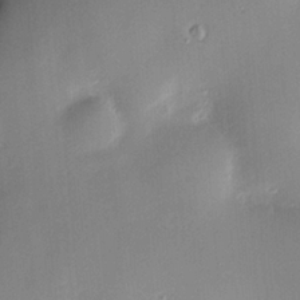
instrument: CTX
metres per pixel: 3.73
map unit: Nve
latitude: -7.9178
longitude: 174.4440
